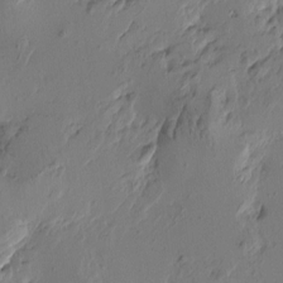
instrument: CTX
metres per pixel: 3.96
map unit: Htu
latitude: -3.5021
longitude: -178.1389
